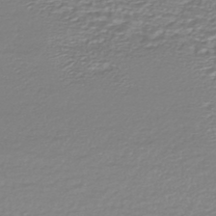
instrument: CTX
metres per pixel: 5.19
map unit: HNhu
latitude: -46.7085
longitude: 103.1809
